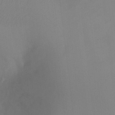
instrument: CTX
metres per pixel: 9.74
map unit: Ht
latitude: -4.6140
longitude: -27.8206
